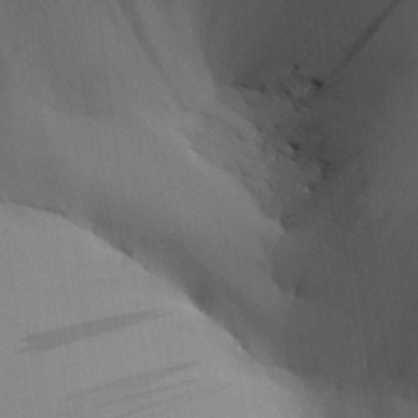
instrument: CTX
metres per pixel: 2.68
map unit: Aa
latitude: 27.4427
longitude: -132.1767
